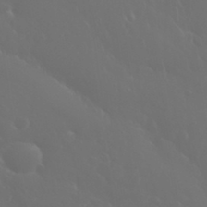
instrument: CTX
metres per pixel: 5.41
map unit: eHh
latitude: 33.6694
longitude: -60.7057
